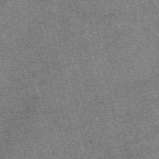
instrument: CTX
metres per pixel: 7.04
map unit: eAb
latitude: 48.6490
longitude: 107.8801
